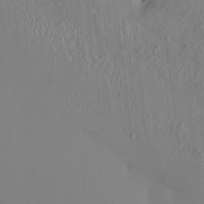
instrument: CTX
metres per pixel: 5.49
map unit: HNhu
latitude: 2.1011
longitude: 8.3306
